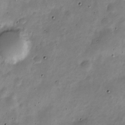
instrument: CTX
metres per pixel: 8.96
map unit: Nve
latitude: -24.1984
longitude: 106.0472
